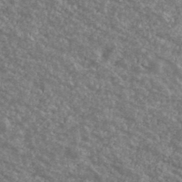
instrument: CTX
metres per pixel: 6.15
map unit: Ave
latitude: 39.8772
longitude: -110.9703
